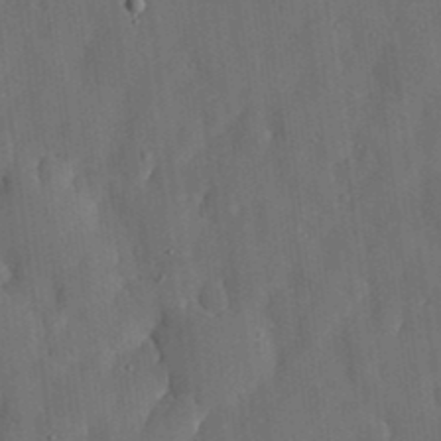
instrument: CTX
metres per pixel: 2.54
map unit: lHvf
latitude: 19.3859
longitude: -113.2537
